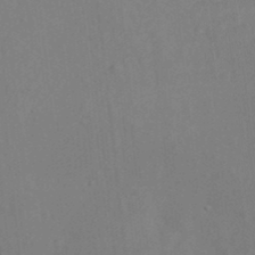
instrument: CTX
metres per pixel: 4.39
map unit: Nhu
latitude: 11.1781
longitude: -27.8017
